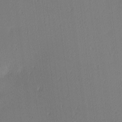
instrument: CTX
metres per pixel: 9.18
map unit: Ave
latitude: 3.2159
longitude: -113.8394
